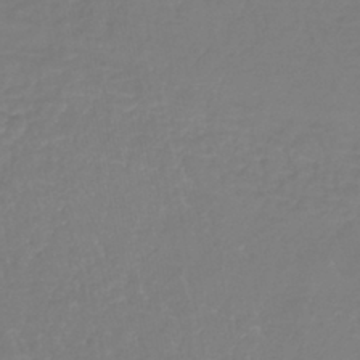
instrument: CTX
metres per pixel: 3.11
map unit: lHb
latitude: -41.3132
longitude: 65.3699
